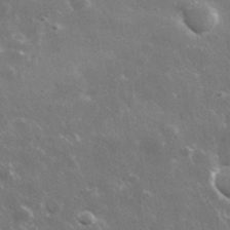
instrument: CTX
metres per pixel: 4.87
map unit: lHvf
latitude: 33.6316
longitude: -89.9151
